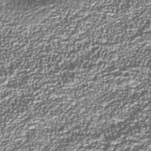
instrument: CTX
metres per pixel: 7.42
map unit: Nhu
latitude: -38.9164
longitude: -83.8205
